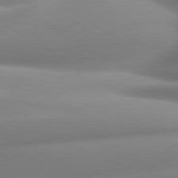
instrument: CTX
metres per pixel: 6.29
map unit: lApd
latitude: 80.5924
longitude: -161.8961
